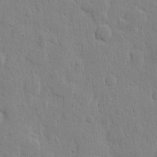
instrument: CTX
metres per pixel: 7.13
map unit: eHh
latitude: 6.5357
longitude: -72.4790
